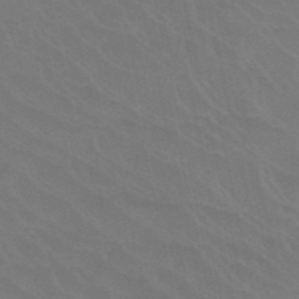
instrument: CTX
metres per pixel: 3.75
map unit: HNb
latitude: -52.8219
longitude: -50.9702
